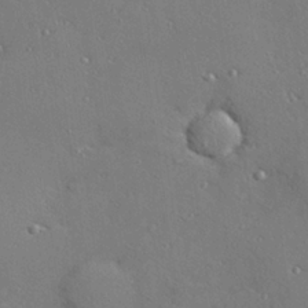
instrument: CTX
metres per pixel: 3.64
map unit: Hve
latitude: 26.5924
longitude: -91.7828
